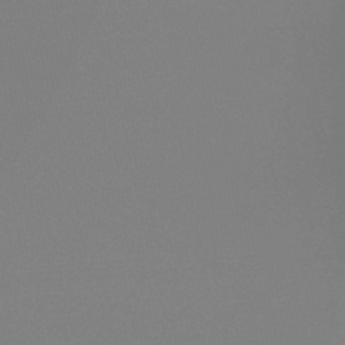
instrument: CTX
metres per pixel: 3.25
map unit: eHb
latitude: -48.8030
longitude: 86.8597
